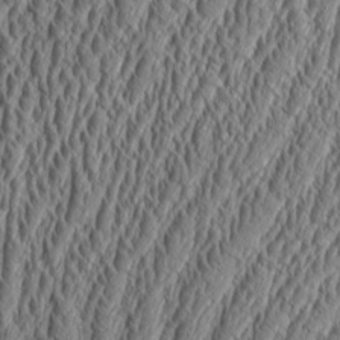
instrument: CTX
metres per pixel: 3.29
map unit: Aa
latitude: 9.2915
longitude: -129.7638
